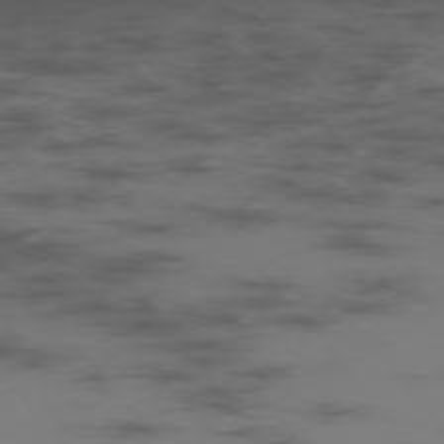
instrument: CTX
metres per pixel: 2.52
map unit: Hpe
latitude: -75.8234
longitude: -19.5749
